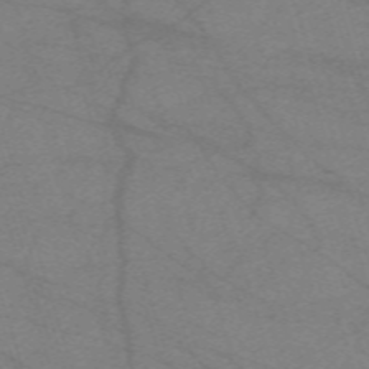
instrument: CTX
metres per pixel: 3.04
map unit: eHh
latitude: -61.9745
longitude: 54.6708
